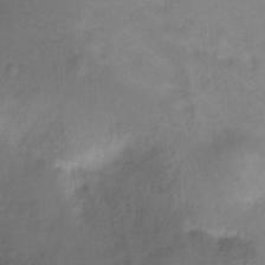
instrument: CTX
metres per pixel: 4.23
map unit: Nhu
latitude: -8.0661
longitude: -42.3656
